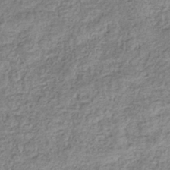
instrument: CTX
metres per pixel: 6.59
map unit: eHb
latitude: -37.1053
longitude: 80.4629
